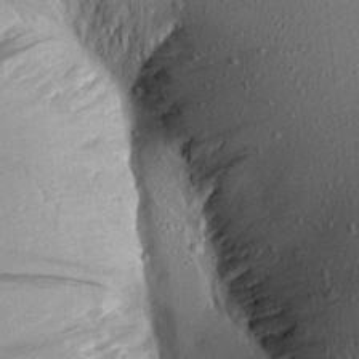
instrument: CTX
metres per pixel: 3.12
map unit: Aa
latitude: 16.7246
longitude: -147.0081
